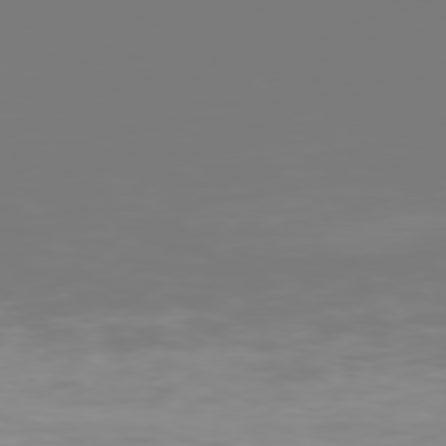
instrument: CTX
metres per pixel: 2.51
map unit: Hpe
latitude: 75.5938
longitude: -142.5735
